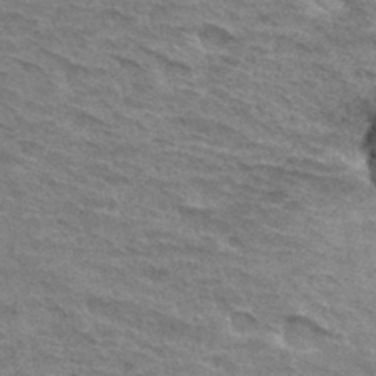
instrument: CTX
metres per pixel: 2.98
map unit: Hto
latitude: 33.1970
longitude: -45.3481
